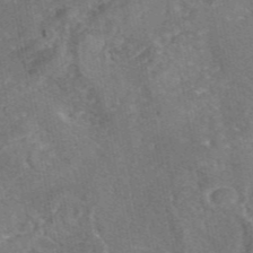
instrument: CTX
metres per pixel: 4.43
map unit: eAb
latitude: 45.9717
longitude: 107.1809
